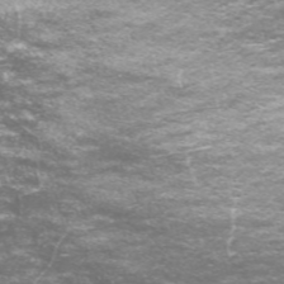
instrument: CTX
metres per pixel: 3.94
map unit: Nve
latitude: -58.7085
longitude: 57.3321
